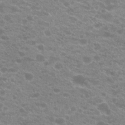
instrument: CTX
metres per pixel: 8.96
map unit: Hto
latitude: 21.1781
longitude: -37.0648
